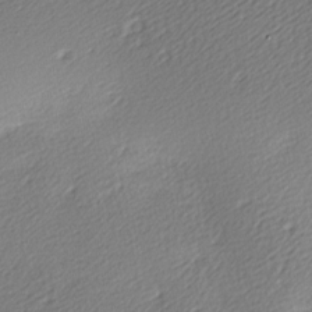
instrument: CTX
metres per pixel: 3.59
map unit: lAa
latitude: -9.6533
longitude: -127.1214
